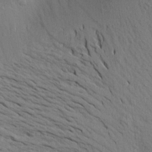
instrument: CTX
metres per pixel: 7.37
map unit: Aa
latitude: 17.9717
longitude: -148.9136
